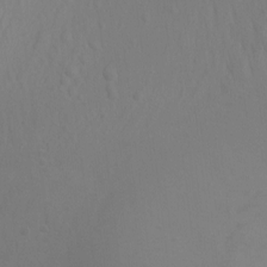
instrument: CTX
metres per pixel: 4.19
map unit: Ht
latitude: -10.2928
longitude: -34.0255
